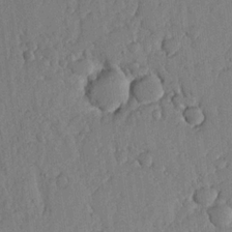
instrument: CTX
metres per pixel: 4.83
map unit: lHvf
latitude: 18.6301
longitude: -115.2348
